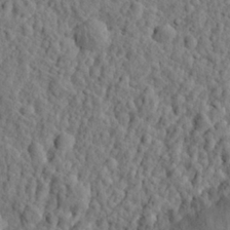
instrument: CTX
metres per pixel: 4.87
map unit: eHh
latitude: 26.7624
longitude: -77.7260
